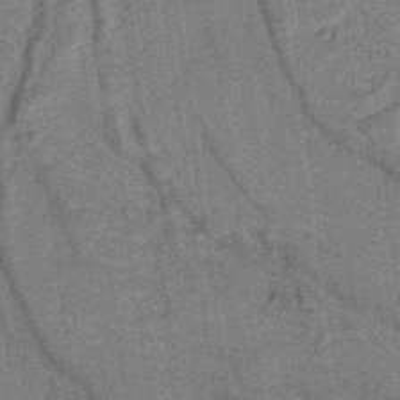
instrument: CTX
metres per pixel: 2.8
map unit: lHb
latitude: -37.4076
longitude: 57.5021
